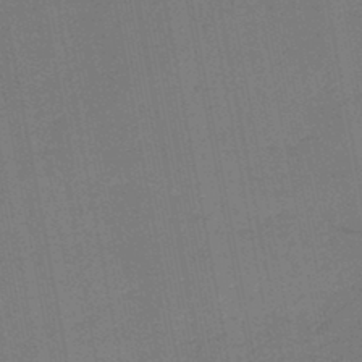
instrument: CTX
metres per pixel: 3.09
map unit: lHb
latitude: -45.1998
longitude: 63.6155
